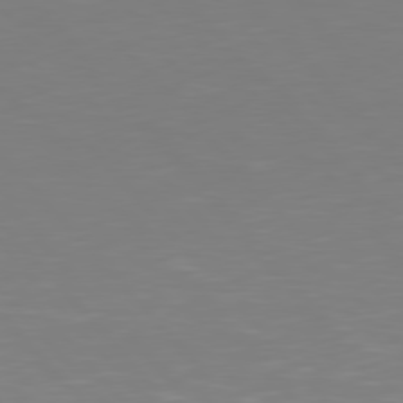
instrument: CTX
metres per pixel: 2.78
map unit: Hpe
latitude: 77.1970
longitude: -174.0633
